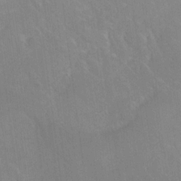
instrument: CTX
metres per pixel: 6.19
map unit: Ave
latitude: 18.8191
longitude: -136.5168
